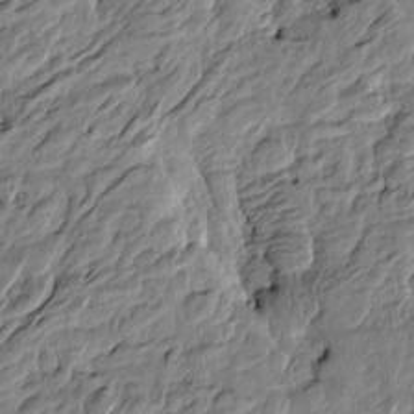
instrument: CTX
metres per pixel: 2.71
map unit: Htu
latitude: -4.1794
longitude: 179.7288
